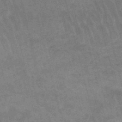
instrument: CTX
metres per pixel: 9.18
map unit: lHb
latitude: -48.1984
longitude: 76.5952
